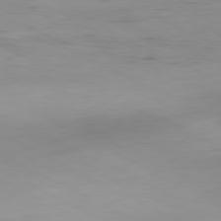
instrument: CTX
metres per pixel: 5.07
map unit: Hpe
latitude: -81.2376
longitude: 16.0661
